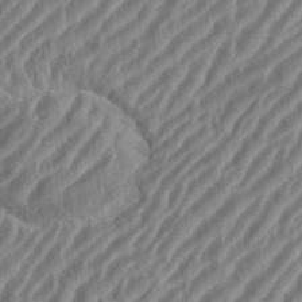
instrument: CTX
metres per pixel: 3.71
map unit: eHh
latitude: 36.0255
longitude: -134.7057
